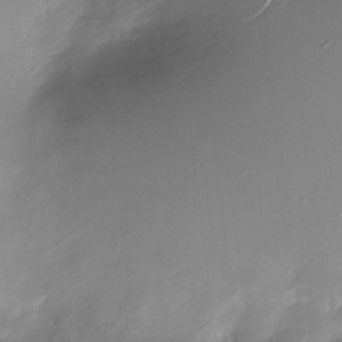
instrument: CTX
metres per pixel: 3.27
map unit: Nhu
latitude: -27.8233
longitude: -78.8380
